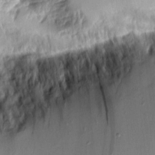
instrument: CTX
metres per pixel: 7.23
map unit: Aa
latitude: 9.4049
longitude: -128.7435
